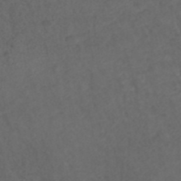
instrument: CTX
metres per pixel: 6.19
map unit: ANa
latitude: 42.9514
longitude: 28.2740
